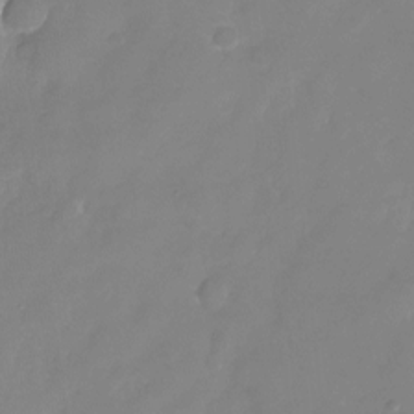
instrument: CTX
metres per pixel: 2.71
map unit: Nhu
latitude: -24.3306
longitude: -69.6883
